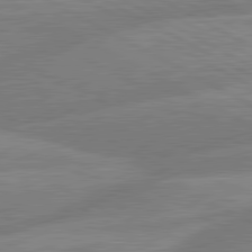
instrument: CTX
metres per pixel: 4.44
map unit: lApd
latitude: 81.0458
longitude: -168.0633
